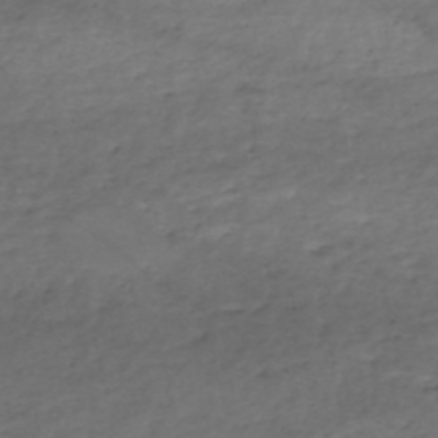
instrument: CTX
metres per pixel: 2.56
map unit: eHh
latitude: -51.4265
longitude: -24.4978
